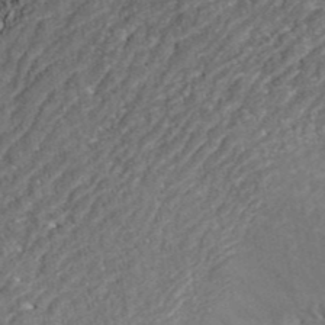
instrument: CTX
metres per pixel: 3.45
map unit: ANa
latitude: 42.2901
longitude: 35.0486
